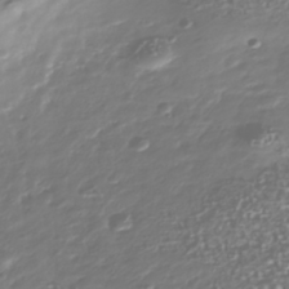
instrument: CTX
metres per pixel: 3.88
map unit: Nhu
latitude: -40.5574
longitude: -82.9702
